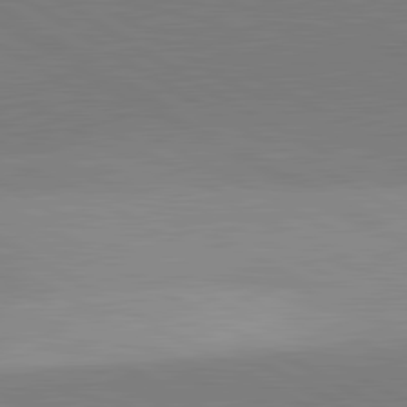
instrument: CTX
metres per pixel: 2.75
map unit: lApd
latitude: 81.8205
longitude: 135.7856
